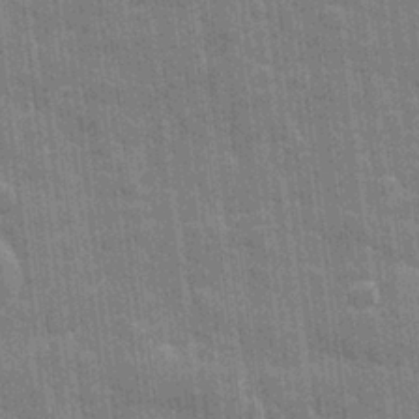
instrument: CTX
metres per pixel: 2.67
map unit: eHh
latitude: 7.0458
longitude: -74.5357
